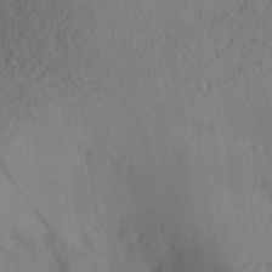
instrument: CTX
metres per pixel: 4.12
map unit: Aa
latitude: 28.1011
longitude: -146.5924
